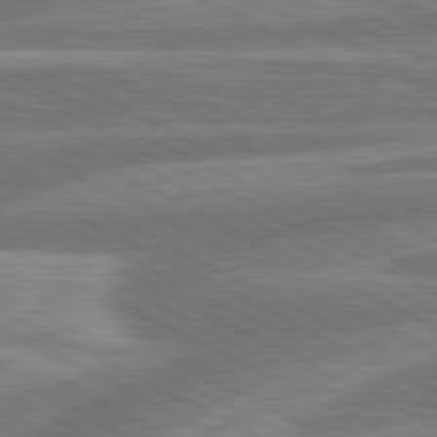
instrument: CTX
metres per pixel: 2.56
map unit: lApd
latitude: 81.0269
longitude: -167.0080
